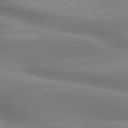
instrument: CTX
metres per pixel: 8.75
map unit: lApd
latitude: 75.3860
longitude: -61.2159
